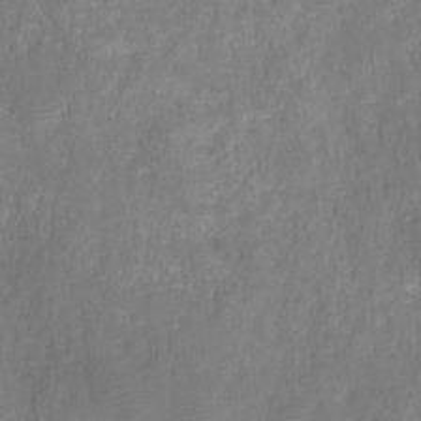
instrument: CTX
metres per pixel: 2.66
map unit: HNhu
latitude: -28.1039
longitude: 74.0283
